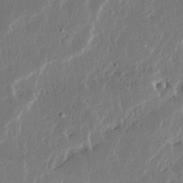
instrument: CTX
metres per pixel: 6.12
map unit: Ave
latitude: 14.7436
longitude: -137.9717
